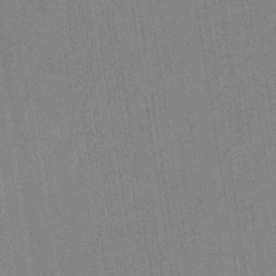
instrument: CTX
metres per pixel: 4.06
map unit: eHb
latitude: -35.7289
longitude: 73.8611
